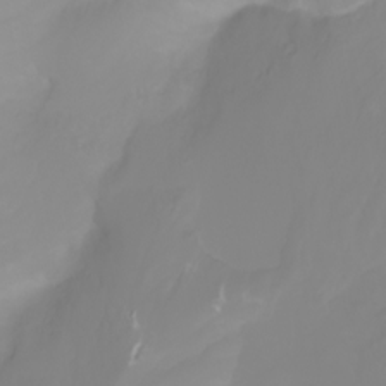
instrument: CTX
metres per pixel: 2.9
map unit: Ht
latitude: -2.0472
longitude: -61.5938
